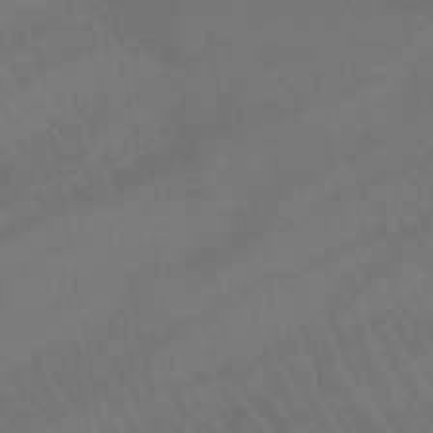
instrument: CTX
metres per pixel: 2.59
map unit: lHb
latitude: -45.7478
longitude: 77.1242
